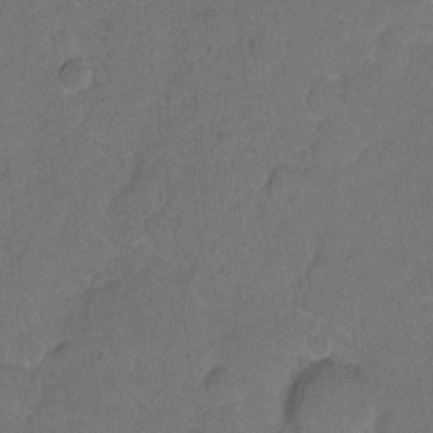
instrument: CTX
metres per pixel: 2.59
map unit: Hto
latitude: 3.4615
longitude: -32.9514
